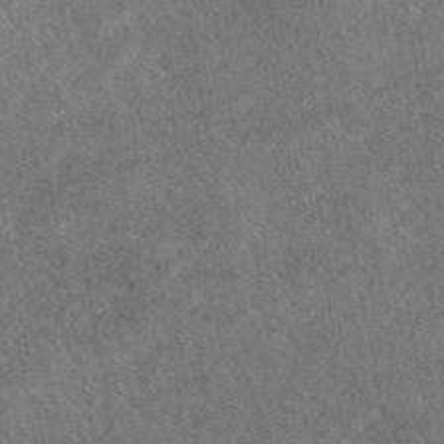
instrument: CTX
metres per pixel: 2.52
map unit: eAb
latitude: 47.5560
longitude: 120.9163
